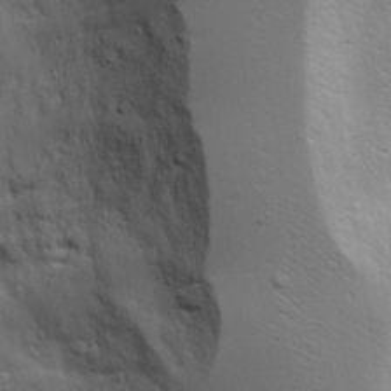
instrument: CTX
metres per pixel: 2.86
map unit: Aa
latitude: 18.4979
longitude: -125.4237
